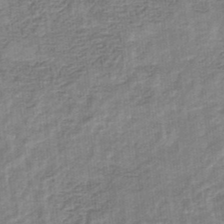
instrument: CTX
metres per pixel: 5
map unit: eHb
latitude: -34.7085
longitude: 79.5399
